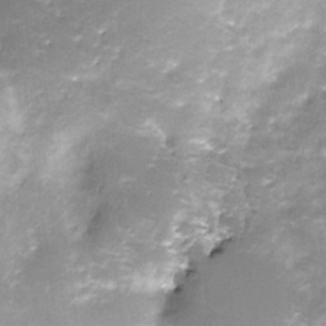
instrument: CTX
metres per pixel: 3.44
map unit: Nve
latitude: -24.6329
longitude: -109.3103
